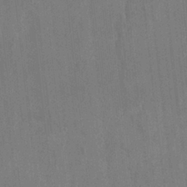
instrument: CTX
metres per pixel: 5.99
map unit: HNhu
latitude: 4.1578
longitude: -7.5182
